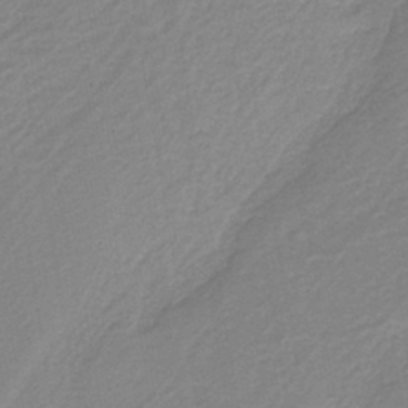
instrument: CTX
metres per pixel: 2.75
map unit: HNb
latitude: -41.1053
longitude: 51.2565
